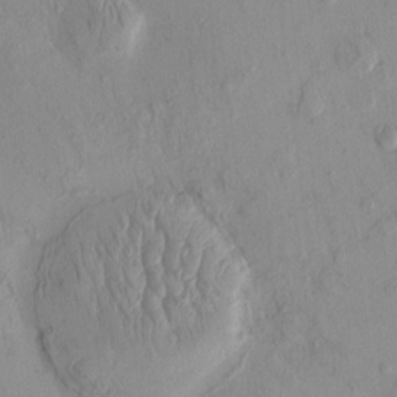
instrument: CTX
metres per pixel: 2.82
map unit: eHh
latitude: -0.1228
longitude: 15.2376
